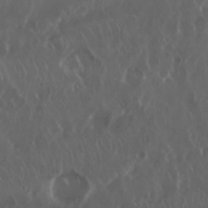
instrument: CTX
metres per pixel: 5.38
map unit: Nhu
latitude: 29.8583
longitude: -59.6127
